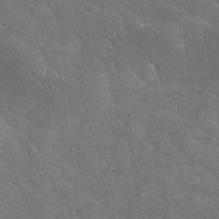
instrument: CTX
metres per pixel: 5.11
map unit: lHvf
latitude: 36.8758
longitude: -91.5938
